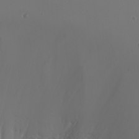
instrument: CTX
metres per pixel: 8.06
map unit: Nhu
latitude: -5.7288
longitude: -88.4412
